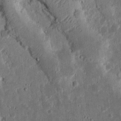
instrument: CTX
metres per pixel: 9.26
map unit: Ht
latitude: 13.7261
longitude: -74.0822
